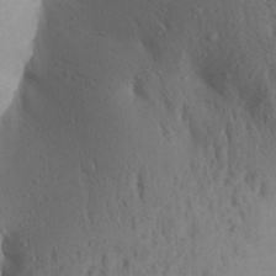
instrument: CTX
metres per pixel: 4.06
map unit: Aa
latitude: 28.2900
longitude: -147.8017
